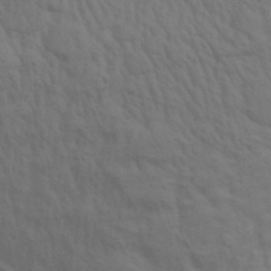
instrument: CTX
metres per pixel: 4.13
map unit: Aa
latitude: 31.8395
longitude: -135.8205
